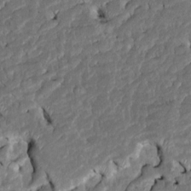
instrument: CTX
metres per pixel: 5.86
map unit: Htu
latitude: -7.6344
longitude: 145.7667
